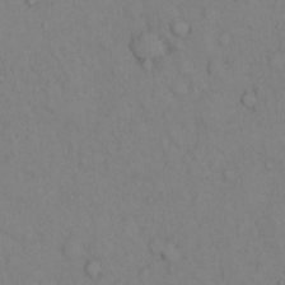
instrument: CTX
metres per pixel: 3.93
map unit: eHh
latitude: 12.6302
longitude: -61.4426
